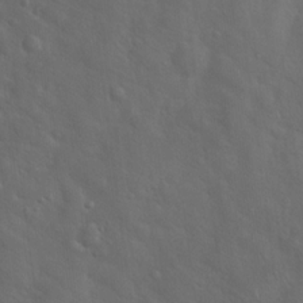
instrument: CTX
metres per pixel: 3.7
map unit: Hto
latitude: 19.0458
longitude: -53.9150
